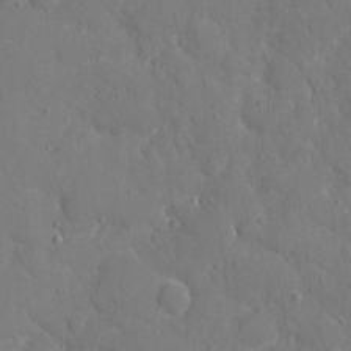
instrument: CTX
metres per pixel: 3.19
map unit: eHh
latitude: 5.7639
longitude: -68.2334
